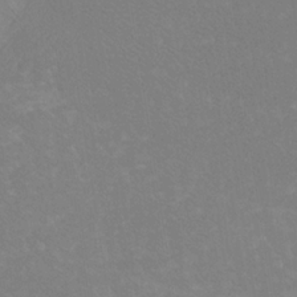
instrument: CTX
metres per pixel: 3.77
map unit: Htu
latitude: -12.6519
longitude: -71.8961
